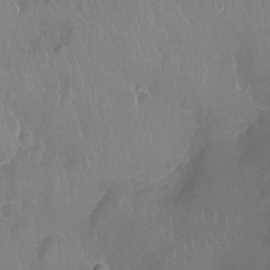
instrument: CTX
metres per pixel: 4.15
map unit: Ht
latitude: -8.1228
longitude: -20.2523
